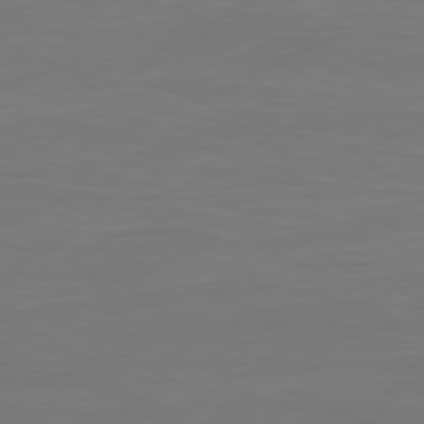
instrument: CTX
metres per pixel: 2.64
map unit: Ap
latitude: -81.4644
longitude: -84.8002
